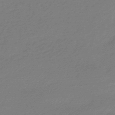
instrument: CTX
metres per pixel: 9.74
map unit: HNhu
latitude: -44.9353
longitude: 93.5588
